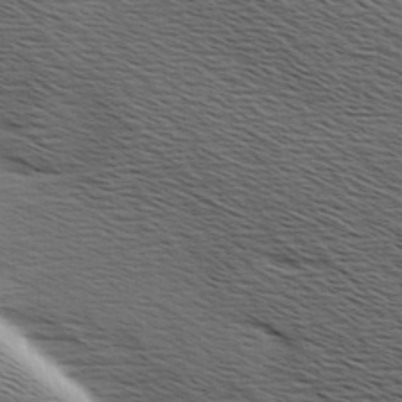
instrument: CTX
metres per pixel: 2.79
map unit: Hve
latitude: 2.1955
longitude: -123.0836
